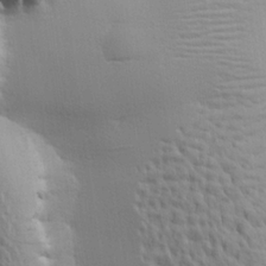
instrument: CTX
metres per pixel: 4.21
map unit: lHvf
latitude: 22.3278
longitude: 141.2187
